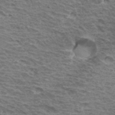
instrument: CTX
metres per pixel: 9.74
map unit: Hto
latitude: 34.1200
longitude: -41.1592
